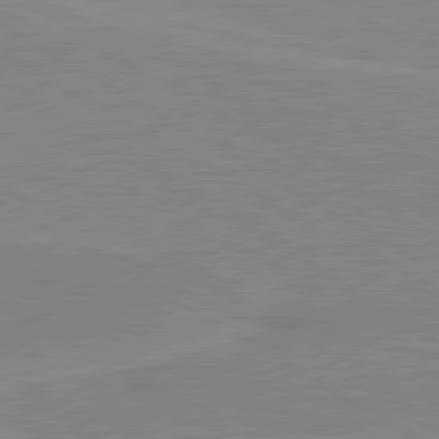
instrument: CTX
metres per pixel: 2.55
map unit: lApd
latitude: 80.3845
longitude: 122.5952
